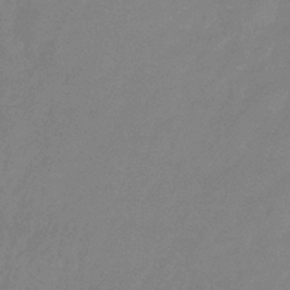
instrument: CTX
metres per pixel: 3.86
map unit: eHb
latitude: -30.4818
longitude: 72.3495
